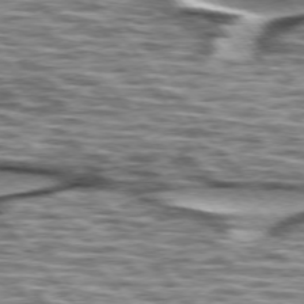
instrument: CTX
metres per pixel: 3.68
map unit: lApd
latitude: 75.3671
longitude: -57.1214
